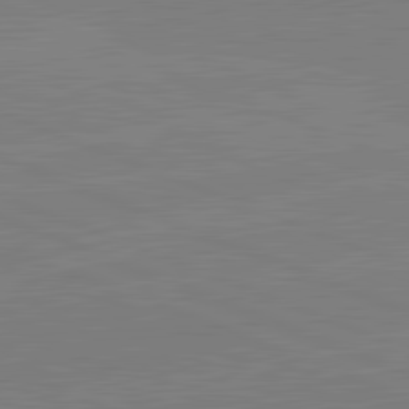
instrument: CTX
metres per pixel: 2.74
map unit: lApd
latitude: 82.2144
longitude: -156.9513
